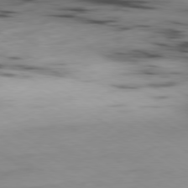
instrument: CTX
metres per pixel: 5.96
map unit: Ap
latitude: -80.2362
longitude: -62.1767
